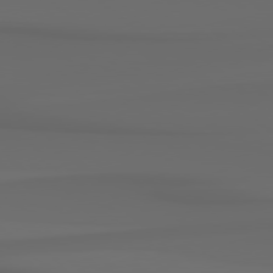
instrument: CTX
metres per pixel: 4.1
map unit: Hpe
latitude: 78.5546
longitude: -134.8947
